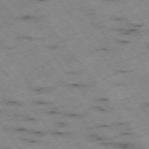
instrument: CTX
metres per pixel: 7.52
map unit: Hpe
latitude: -74.8219
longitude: 4.4062
